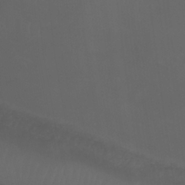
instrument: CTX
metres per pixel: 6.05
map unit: Htu
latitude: -6.6329
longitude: -67.6127
